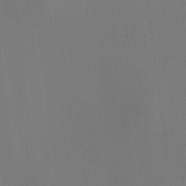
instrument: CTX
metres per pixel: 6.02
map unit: HNhu
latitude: 10.4412
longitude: 22.8786
